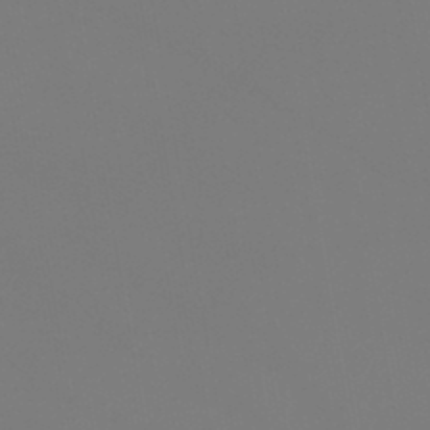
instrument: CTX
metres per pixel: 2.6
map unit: lHb
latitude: -46.6140
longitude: 71.0109
